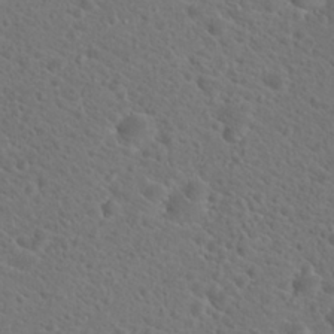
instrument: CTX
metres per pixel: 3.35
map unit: Hto
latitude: 19.7260
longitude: -38.5168
